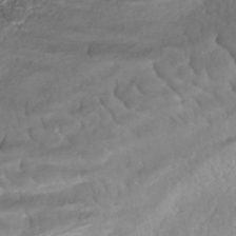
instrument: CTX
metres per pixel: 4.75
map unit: ANa
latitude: -42.4440
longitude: 109.3510
